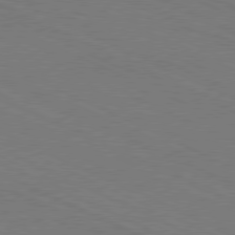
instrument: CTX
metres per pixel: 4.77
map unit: Hpe
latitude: -81.4833
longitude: 15.1054
